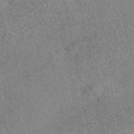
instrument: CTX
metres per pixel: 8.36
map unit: eAb
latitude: 48.6679
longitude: 104.9541
